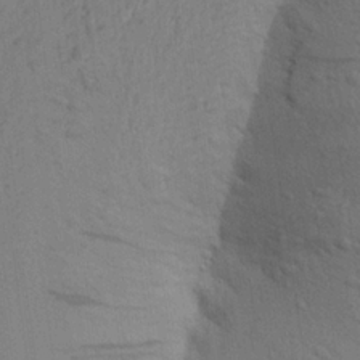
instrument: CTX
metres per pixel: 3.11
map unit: Aa
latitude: 22.6679
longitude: -148.7246
